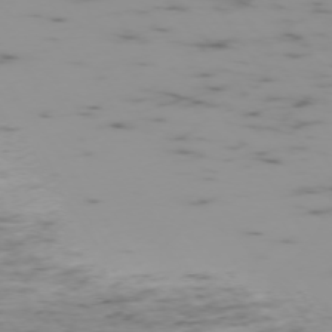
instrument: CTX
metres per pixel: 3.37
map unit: Ap
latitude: -73.9745
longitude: -73.1593
